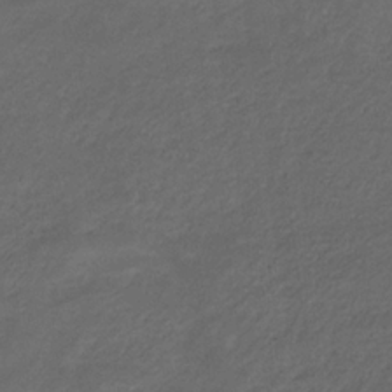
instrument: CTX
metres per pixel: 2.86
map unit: eHb
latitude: -33.0487
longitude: 68.5195
